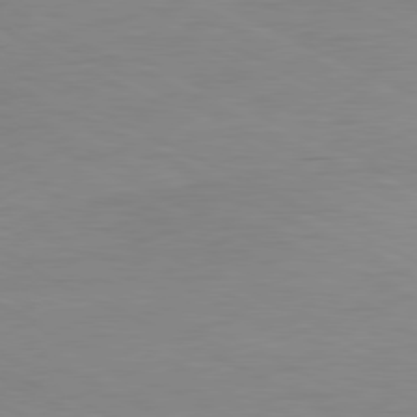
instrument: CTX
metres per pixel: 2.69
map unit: Ap
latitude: -81.3888
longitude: -62.7624
